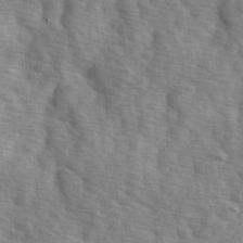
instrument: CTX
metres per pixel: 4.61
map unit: Ave
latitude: 1.5371
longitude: -111.8961
